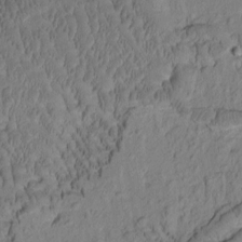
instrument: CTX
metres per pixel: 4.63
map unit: Htu
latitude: -2.4251
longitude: 172.0472
